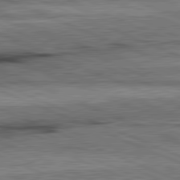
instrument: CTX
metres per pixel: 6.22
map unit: lApd
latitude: 82.0822
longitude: -167.3292
